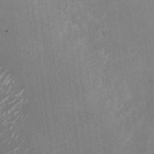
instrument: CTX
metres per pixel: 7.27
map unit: Nhu
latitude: -27.6155
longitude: -74.7057
